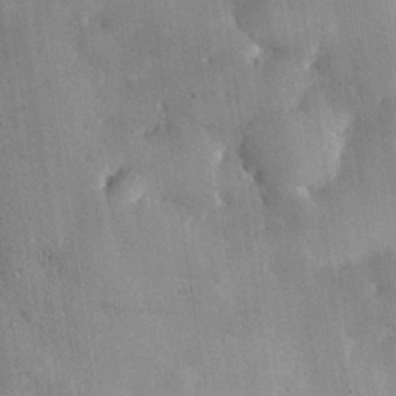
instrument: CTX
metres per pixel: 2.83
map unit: eHh
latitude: 30.3657
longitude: -79.6127
